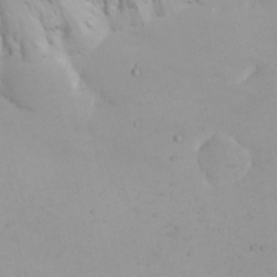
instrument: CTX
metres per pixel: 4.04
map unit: Nhu
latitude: -4.8219
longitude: -82.4790
